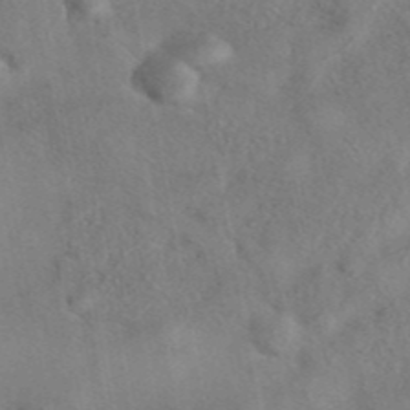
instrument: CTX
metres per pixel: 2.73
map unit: eAb
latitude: 43.0270
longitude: 108.7463
